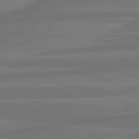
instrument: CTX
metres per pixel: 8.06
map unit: lApd
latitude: 81.8961
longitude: -171.8016
